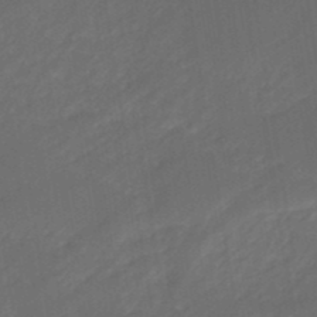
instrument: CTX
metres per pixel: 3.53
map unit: eHb
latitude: -47.4076
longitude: 85.2564
